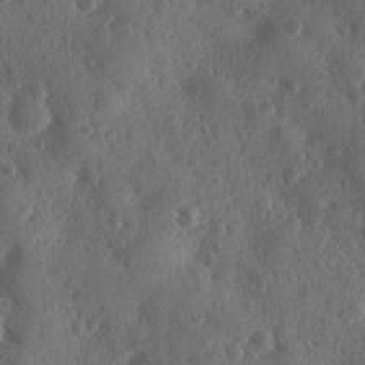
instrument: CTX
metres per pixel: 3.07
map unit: Ave
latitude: -10.2740
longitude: -118.7624
